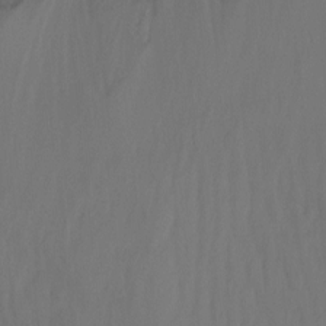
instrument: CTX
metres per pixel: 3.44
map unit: Nhu
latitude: -11.5777
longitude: -65.7827
